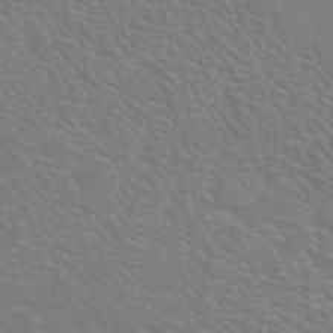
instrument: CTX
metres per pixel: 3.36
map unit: ANa
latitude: 43.0459
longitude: 23.2187
